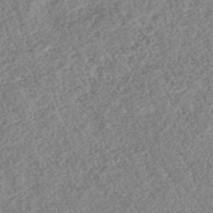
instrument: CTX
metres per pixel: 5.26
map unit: HNhu
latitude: -46.4440
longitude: 29.7856
